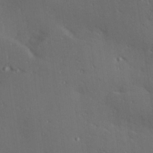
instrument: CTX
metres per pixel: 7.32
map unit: Hve
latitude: 25.9717
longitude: -91.9150
